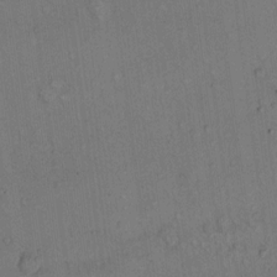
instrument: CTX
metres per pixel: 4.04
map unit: Hto
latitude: 11.5371
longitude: -58.1767
